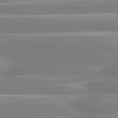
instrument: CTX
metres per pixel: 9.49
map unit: lApd
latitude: 80.6301
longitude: -130.2145
